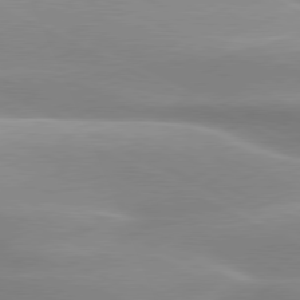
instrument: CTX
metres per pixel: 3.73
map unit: lApd
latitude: 79.7828
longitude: -120.4601
